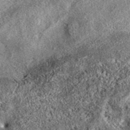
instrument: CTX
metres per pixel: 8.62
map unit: eAb
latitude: 39.1592
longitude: 106.9353
